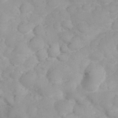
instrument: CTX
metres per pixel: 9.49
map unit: eHh
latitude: 31.2537
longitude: -65.2159
